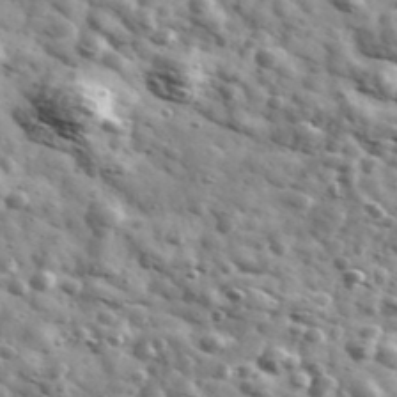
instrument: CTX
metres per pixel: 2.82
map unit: Ave
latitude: 41.3482
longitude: -107.0647
